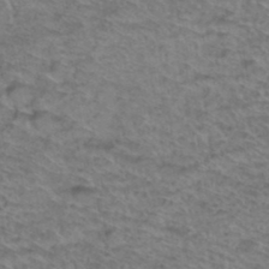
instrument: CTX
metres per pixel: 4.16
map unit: Hto
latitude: 38.1956
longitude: -45.5749
